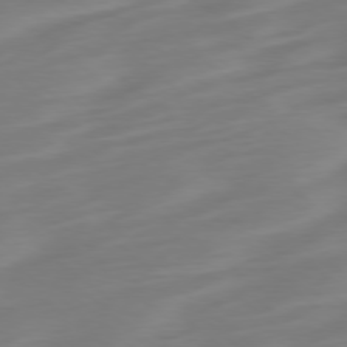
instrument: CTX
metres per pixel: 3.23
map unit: Ap
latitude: -78.8030
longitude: -67.0458
